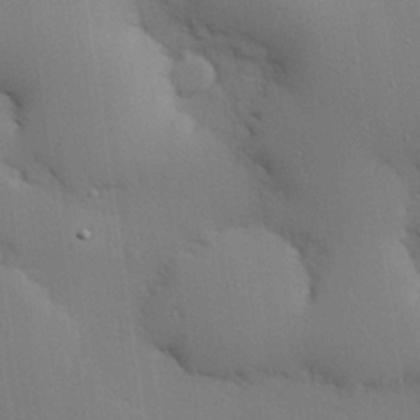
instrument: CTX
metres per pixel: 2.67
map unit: Hve
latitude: 26.2901
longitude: -90.5924
